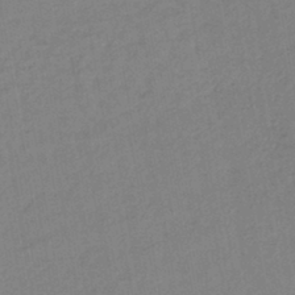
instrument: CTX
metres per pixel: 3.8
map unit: lHb
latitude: -42.0661
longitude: 68.0850
